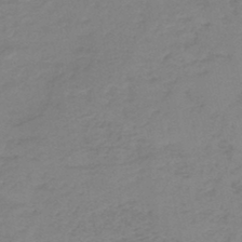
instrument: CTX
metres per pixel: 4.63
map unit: HNb
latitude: -45.0675
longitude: -45.7827
